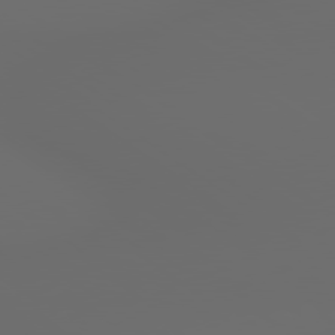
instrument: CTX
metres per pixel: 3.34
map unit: lApd
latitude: 79.1781
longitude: 176.0661
